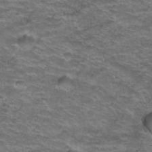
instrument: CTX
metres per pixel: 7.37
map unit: Hto
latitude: 38.4979
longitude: -42.8569
